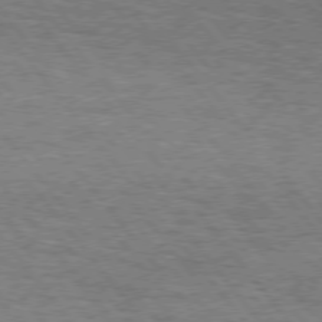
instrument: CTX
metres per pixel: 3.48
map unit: Hpe
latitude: 75.0836
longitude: -151.5182
